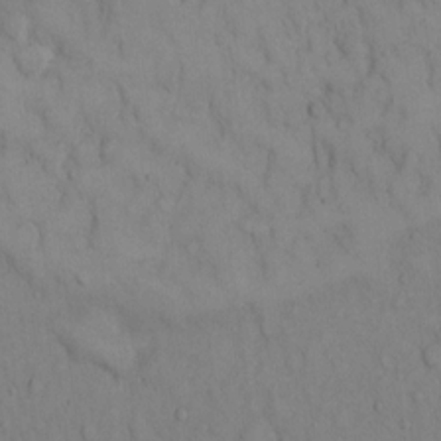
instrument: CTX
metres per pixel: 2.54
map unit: Hto
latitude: 13.6883
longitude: -61.5371
